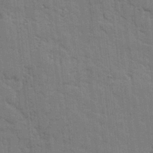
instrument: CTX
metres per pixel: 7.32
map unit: lHvf
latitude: 18.0822
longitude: -113.4804
